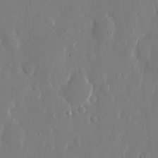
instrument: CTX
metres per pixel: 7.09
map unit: eHh
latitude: 13.5182
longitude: -71.4804
